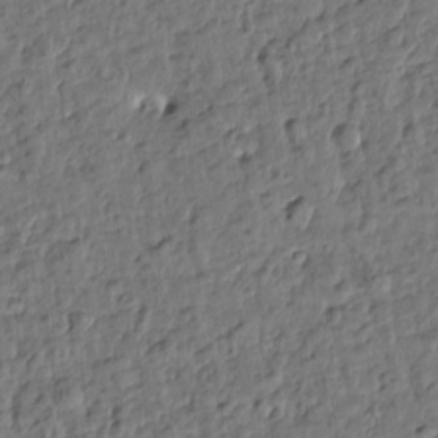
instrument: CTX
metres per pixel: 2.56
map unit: Htu
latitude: 0.3278
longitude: -179.2348
